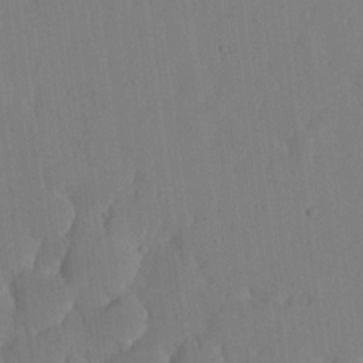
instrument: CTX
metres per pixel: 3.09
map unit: lHvf
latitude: 18.8380
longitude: -112.7246
